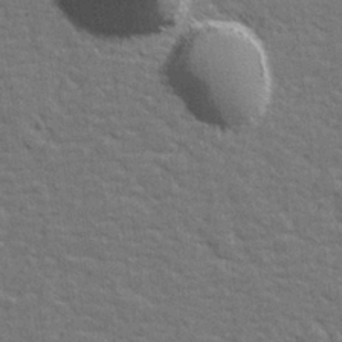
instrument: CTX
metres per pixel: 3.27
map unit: lHvf
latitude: 26.2523
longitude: 142.5762
